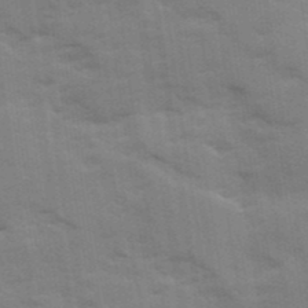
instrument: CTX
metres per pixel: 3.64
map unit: Ave
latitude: 11.7639
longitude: -102.1389
